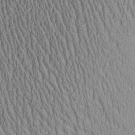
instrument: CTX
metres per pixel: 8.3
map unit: Aa
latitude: 25.2159
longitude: -135.5371
